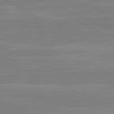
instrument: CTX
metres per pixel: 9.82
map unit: lApd
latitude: 81.6127
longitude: -170.7435
